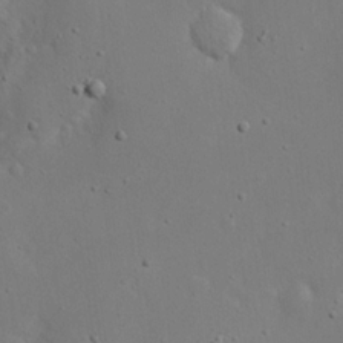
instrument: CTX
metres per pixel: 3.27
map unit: eHh
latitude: 19.8583
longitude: -71.7827
